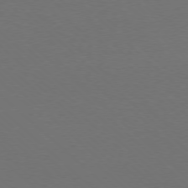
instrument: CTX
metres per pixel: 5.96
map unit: Ap
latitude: -77.9178
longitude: -91.8961
